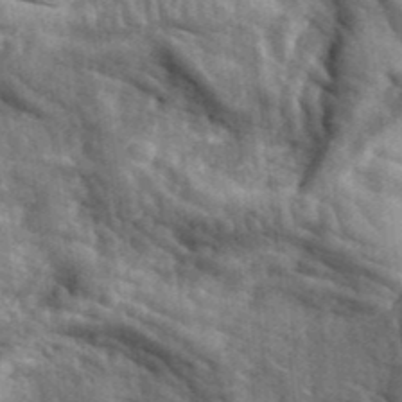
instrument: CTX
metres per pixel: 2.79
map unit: eHh
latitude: 33.8394
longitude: -78.3279
